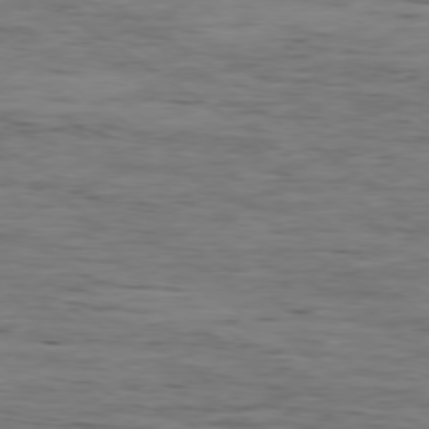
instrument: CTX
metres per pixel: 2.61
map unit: Ap
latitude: -79.4076
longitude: -101.0270
